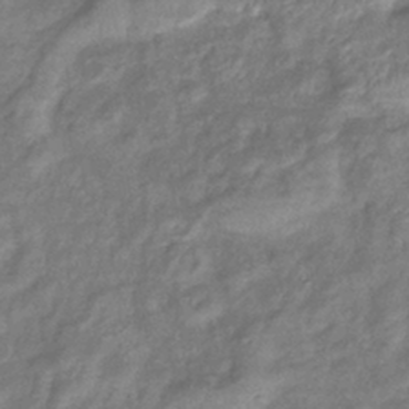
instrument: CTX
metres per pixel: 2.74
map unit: eHb
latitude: -39.3132
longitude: 78.6140
